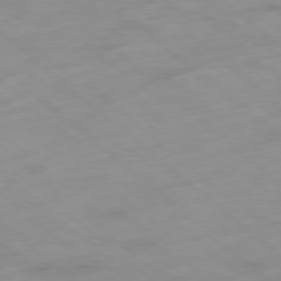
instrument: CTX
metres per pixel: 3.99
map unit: Hpe
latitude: -78.5762
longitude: -17.6127
